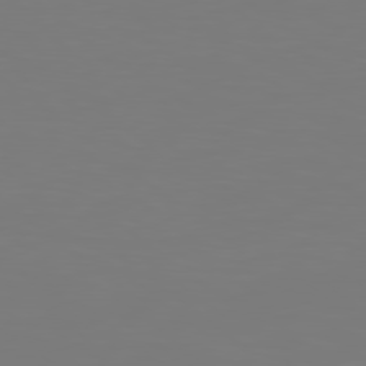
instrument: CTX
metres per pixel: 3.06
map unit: Hpe
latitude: 78.3845
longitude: -139.2348
